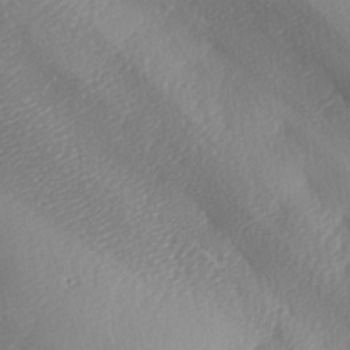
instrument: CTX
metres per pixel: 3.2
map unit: lAa
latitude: -8.4629
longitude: -128.1011
